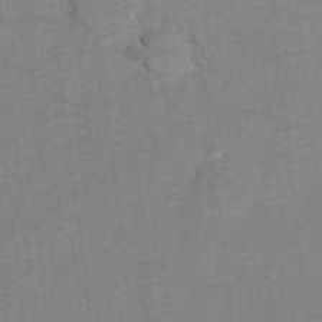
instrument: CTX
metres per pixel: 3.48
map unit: Hto
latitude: 5.4615
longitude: -32.2334
